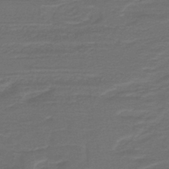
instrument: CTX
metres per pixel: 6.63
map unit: lHb
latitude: -39.7856
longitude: 55.5210
